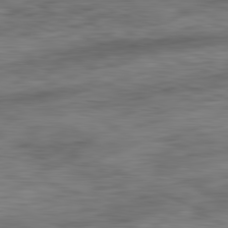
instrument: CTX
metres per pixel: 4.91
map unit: Ap
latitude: -81.7100
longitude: -79.1781
